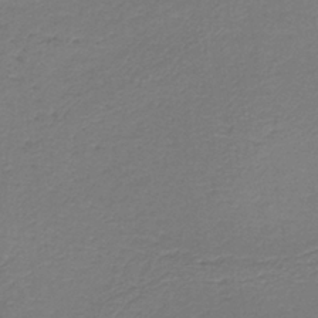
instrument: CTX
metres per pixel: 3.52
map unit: HNb
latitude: -39.3132
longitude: 50.1795
